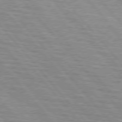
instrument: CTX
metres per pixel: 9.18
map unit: lApd
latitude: 76.2522
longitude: -76.6490
